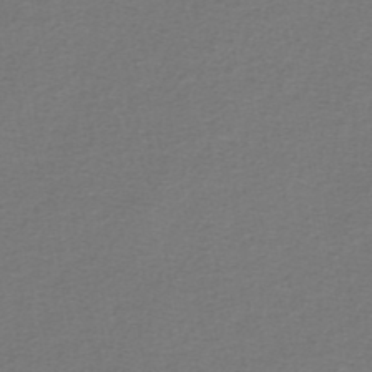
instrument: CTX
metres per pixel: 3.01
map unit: lHb
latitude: -43.5777
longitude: 72.6329
